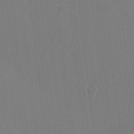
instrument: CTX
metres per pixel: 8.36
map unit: HNhu
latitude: 7.4993
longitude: 3.7666
